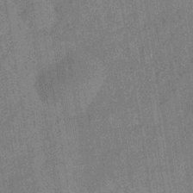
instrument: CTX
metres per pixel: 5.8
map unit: eHb
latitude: -34.5952
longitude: 80.6141
